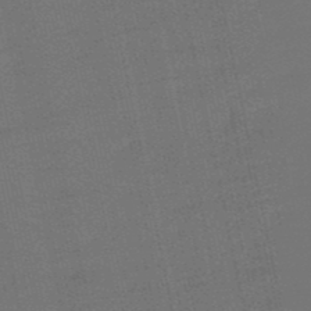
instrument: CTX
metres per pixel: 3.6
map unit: eHb
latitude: -50.1795
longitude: 78.6518
